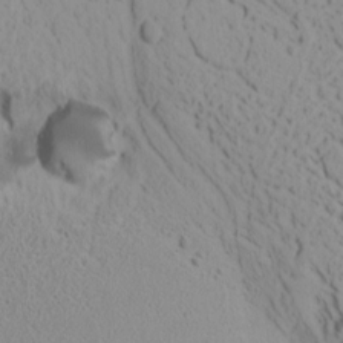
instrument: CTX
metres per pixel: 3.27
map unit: Nhu
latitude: 0.4979
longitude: -79.9528
